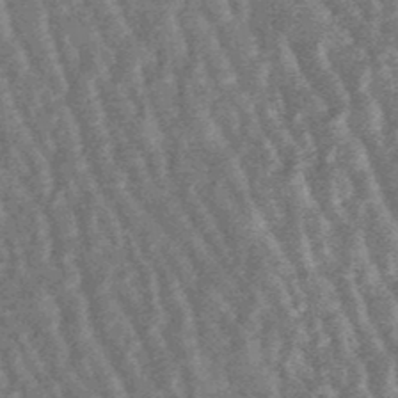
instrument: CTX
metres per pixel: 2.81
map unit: lHb
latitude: -48.0283
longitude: 79.4832
